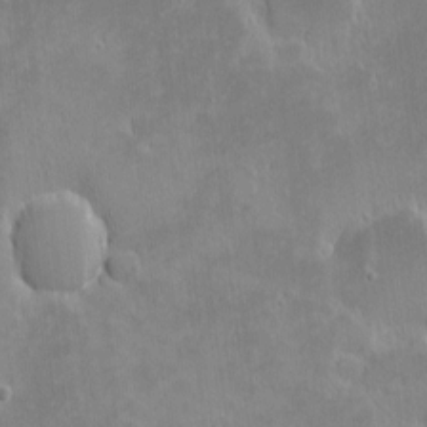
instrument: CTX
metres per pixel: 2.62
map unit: eHh
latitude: -2.0472
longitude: -85.0081
